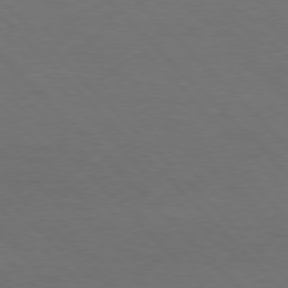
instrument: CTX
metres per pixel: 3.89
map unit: Hpe
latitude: 77.2537
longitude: -125.3292
